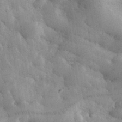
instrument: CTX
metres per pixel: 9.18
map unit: eHh
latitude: 35.3670
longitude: -68.4223
